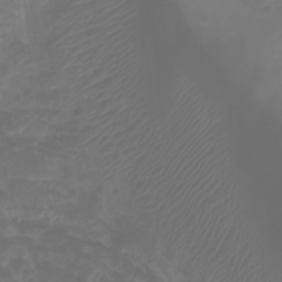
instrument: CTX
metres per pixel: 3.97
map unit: Nhu
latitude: -9.9178
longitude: -70.1956
